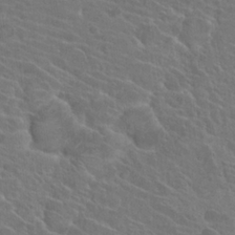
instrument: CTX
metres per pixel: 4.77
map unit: Hto
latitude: 23.2915
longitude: -39.6694
